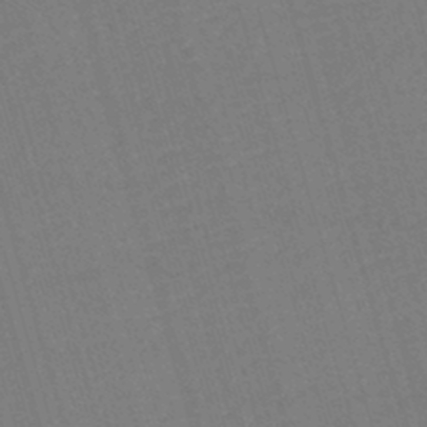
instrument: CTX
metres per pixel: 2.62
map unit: lHb
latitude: -43.9367
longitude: 77.2565
